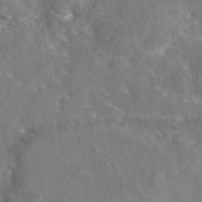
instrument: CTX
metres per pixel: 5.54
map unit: eAb
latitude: 44.6490
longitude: 110.7463
